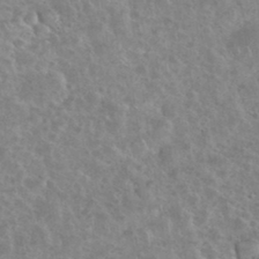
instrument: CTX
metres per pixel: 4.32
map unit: eHh
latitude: 35.7827
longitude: -60.3467
